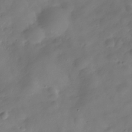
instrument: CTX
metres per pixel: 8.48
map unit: Hve
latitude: -31.5966
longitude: 94.9541
